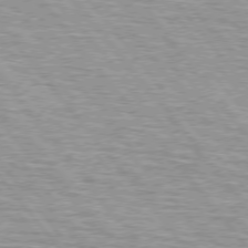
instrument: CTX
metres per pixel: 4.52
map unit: lApd
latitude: 75.3671
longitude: -76.3089
